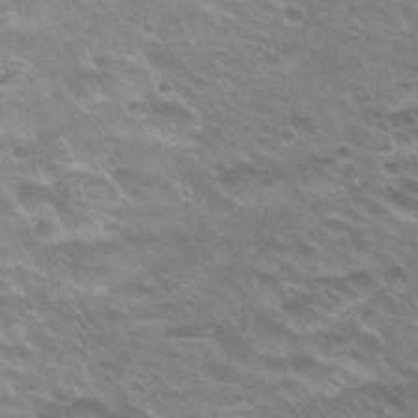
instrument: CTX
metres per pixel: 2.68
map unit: Hto
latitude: 25.0458
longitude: -30.4034
